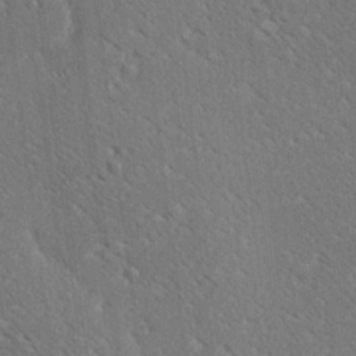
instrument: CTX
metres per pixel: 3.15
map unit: Ave
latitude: 18.2333
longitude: -139.9717
